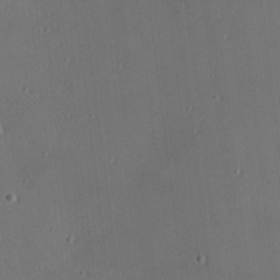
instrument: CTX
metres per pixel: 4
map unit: Nhu
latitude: 0.1766
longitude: -77.6694
